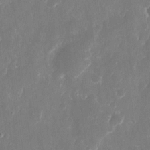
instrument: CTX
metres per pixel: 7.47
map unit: eHh
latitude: 10.3090
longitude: -71.4993
